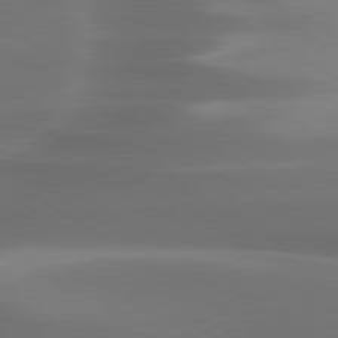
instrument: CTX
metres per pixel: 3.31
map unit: lApd
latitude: 79.8584
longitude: -119.8205
